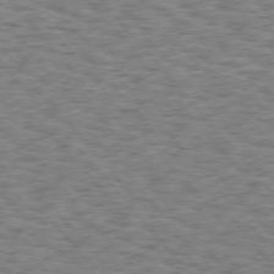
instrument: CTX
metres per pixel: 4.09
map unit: Hpe
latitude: 75.7450
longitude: -135.5938
